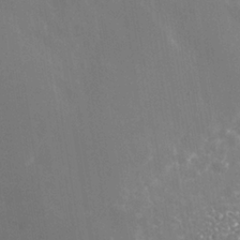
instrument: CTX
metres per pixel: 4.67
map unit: Nhe
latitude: -35.7289
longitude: -92.8002
